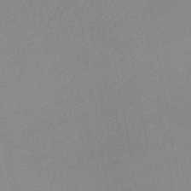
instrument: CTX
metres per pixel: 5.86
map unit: lHb
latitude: -41.7477
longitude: 73.9745
